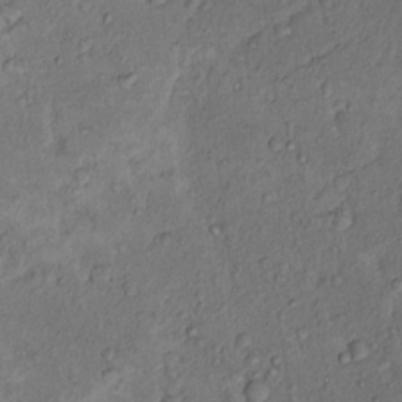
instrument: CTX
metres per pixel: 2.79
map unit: Hto
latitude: 14.3090
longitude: -29.7260
